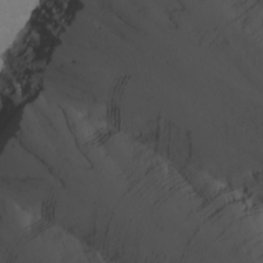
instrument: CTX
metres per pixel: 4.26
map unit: Nhu
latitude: -2.9541
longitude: -74.0633
